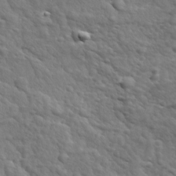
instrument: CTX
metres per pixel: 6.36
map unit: Ave
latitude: 17.6883
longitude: -132.5735
